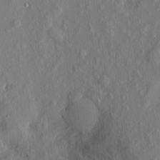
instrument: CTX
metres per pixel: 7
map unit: eHh
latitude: 5.1970
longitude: -73.4616
